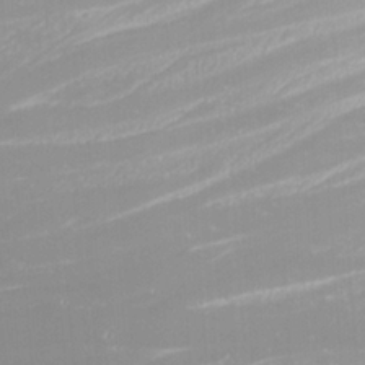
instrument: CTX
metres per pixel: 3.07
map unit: Nhu
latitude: -5.2187
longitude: -87.8205
